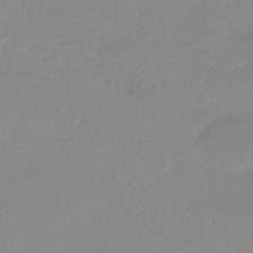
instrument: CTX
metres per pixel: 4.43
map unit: eHb
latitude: -44.9353
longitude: 85.6532
